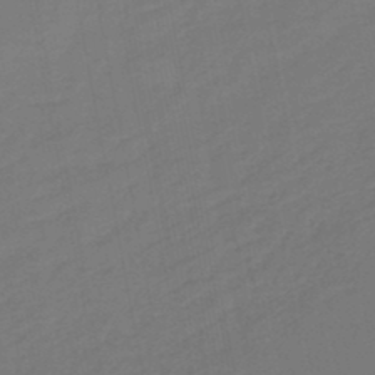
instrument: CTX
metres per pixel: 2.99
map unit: lHb
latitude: -46.7274
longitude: 74.6141
